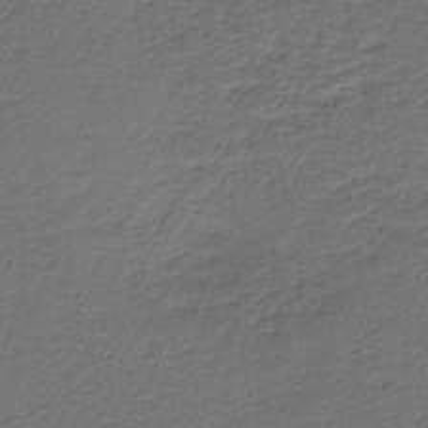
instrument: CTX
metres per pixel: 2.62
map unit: HNb
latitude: -43.4076
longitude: 51.0108
